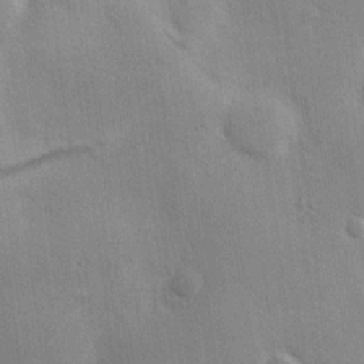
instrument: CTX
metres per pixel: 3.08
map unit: Hve
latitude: 19.0269
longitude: 150.9164
